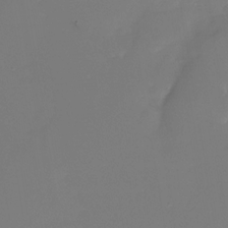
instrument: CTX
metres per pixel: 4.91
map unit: Nhu
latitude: -29.3321
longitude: -64.0255
